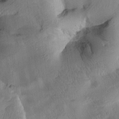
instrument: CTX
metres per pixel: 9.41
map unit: Htu
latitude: 2.2333
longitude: 177.1053
